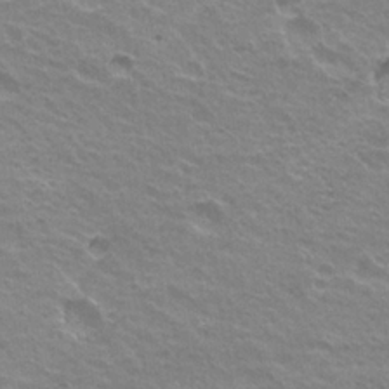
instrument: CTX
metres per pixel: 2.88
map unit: Hto
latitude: 23.7638
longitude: -31.1970
